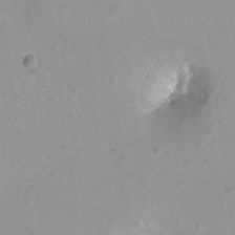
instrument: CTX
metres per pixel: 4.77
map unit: Hto
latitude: -8.5196
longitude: -42.7435
